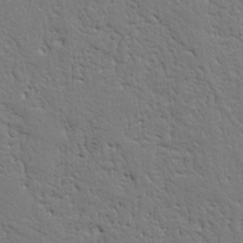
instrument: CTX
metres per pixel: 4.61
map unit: Nhu
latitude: 20.3468
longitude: -78.9325
